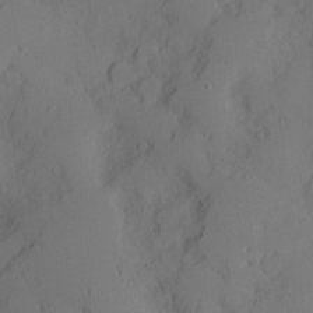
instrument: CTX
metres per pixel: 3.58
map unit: Nve
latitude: -8.3684
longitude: 175.9178
